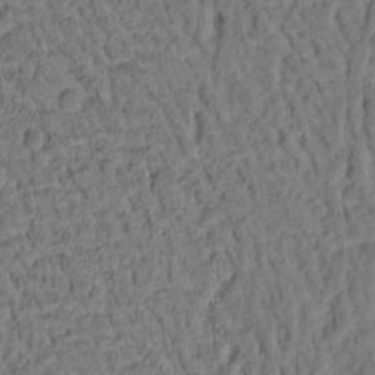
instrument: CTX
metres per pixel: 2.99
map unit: Ht
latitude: 9.8017
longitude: -75.0836
